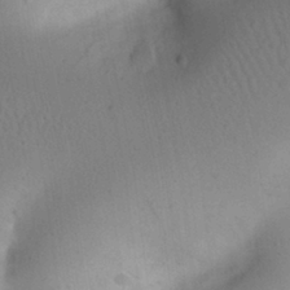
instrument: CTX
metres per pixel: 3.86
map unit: Nhu
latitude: 23.3104
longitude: -70.8758
